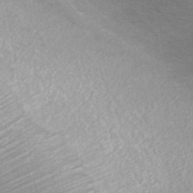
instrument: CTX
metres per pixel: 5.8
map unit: ANa
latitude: 43.2159
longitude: 14.1039
